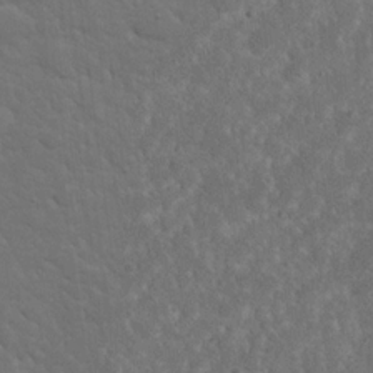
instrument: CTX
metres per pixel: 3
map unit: eHh
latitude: 19.8016
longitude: -62.9703
